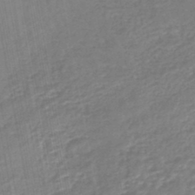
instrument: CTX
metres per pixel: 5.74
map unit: lHb
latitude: -45.1431
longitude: 77.8800
